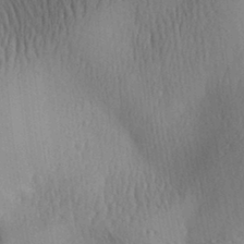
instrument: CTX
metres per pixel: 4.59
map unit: Aa
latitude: 30.4034
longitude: -143.0459
